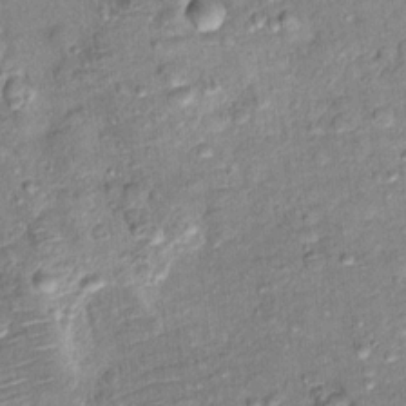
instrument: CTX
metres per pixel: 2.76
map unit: Hto
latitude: 10.3467
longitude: -37.8016
